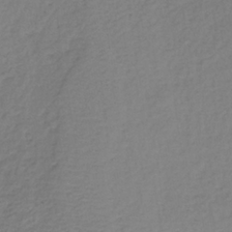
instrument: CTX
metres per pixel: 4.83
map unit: lHb
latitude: -35.3510
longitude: 66.4629
